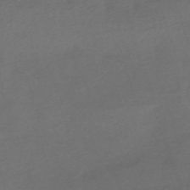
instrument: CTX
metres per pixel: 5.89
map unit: eHh
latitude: -62.4251
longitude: 53.3131
